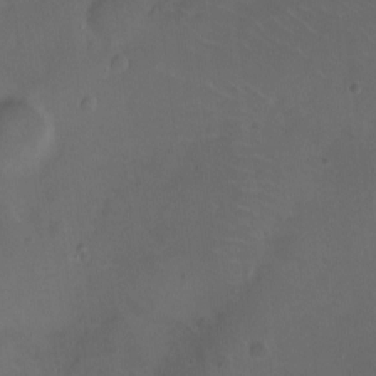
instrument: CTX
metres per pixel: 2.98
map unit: Nhu
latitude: -12.6708
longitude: -41.8205
